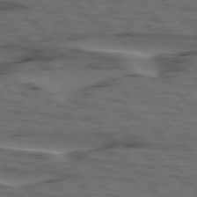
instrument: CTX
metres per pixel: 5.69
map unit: lApd
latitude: 75.7450
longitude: -70.5546
